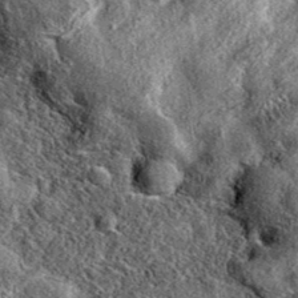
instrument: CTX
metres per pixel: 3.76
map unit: eAb
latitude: 38.1200
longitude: 109.2565
